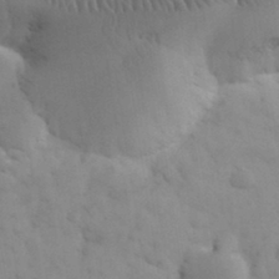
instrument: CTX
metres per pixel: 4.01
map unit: eHh
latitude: 31.9339
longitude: -67.9150
